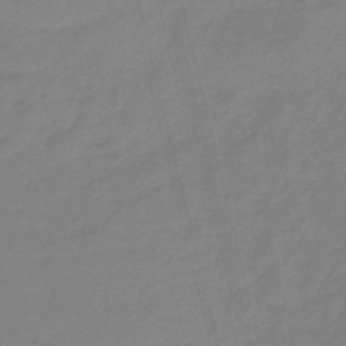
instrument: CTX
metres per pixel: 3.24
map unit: eHb
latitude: -46.8408
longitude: 86.5763
